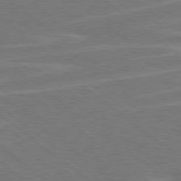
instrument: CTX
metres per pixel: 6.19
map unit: Hpe
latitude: 78.5357
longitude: -153.7072
